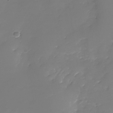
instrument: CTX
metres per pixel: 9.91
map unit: Nhu
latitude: -28.6141
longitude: -67.4048
